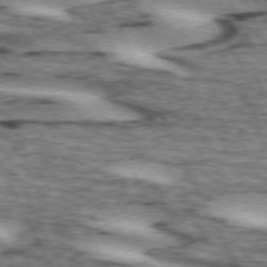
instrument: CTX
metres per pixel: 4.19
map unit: lApd
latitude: 72.6302
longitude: -55.0080
